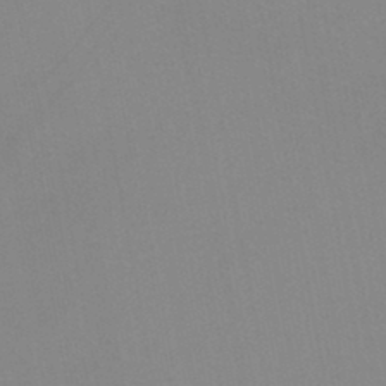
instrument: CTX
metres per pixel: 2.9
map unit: HNb
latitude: -45.7667
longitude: -42.5546
